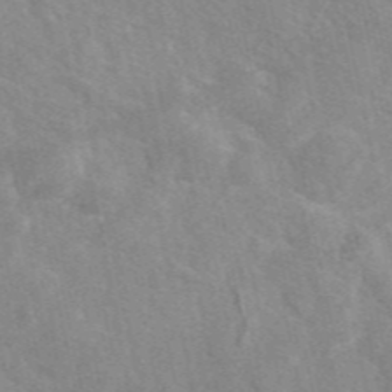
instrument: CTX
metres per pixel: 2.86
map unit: eAb
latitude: 47.8206
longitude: 115.5399
